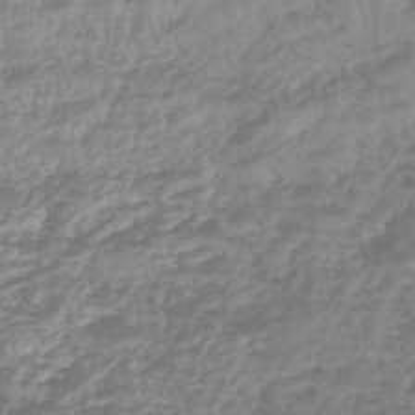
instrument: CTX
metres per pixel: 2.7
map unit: lHb
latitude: -44.8030
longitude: 78.4629
